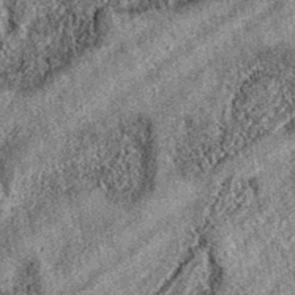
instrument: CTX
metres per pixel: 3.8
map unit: eAb
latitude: 37.3104
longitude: 111.5210
